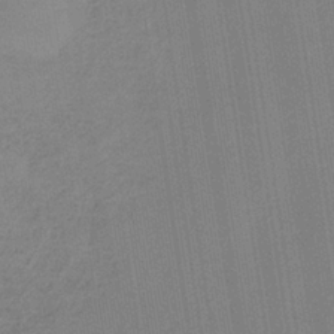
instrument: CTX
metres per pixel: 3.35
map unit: HNb
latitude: -34.8975
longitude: 54.8219
